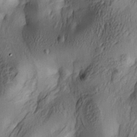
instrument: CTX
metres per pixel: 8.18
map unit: lAa
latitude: 4.7813
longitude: -112.5924
